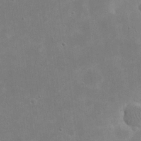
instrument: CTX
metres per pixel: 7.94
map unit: eHh
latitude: 20.5168
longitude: -69.6316
